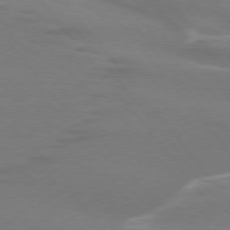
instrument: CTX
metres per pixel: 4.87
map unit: lApd
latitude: 75.1214
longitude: -63.1592
